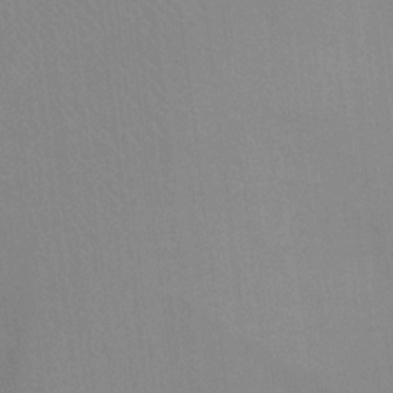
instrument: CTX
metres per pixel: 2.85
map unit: Ht
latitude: -3.9178
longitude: -19.8583
